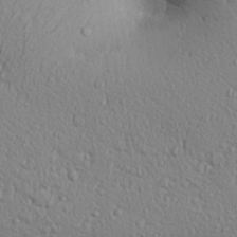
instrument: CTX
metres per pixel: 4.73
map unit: Aa
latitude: 31.2159
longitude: -145.1403
